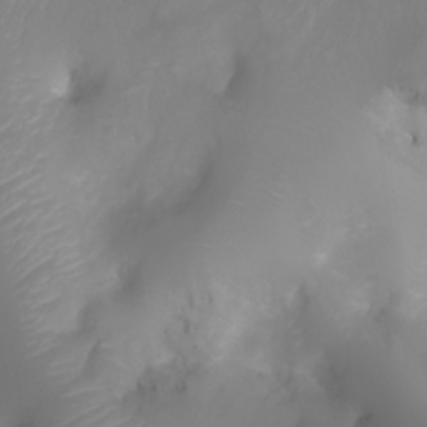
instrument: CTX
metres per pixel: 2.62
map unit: Htu
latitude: -5.3887
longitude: 138.1606
